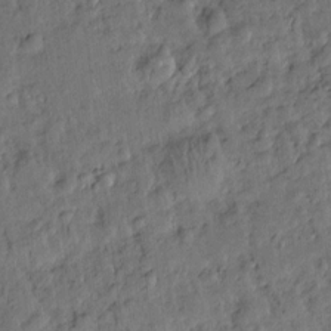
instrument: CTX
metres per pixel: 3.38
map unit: Htu
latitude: 0.1200
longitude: -179.5183
